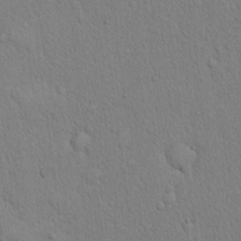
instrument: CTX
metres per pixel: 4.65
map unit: eHh
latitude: 19.0269
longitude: -61.2726
